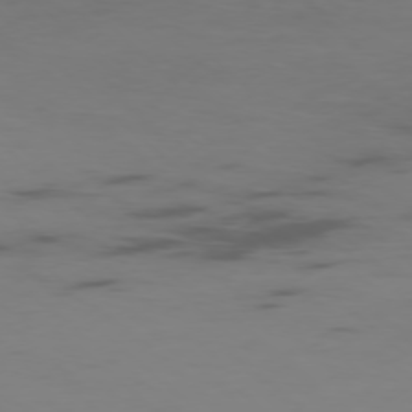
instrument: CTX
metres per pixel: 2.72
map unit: Ap
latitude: -76.8597
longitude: -67.2725
